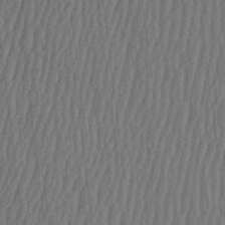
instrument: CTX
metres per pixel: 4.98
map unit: HNhu
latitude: -2.5195
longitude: 14.2173
